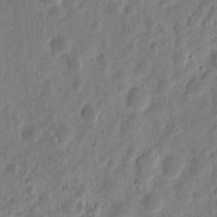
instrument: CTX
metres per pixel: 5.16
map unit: eHh
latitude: 9.6127
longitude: -73.7828
